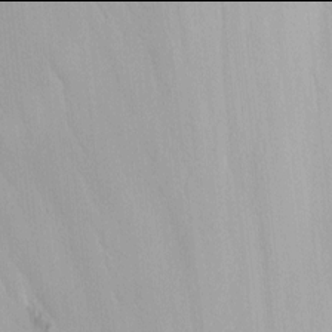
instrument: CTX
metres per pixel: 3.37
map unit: Nhu
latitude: -6.0094
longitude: -68.5168
